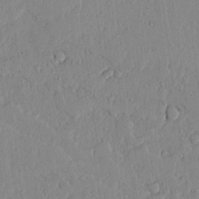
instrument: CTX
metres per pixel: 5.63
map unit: lHvf
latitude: 17.8394
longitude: -116.1578
